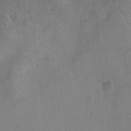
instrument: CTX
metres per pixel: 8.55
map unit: Ht
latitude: -4.8030
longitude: -16.9325
